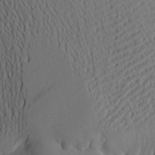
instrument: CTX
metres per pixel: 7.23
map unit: Aa
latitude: 20.9892
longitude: -144.9702
